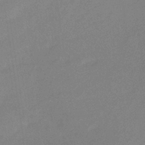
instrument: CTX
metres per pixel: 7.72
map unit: lHb
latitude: -34.0283
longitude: 69.5777
